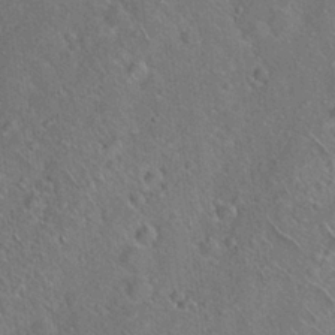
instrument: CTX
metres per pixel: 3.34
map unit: Hto
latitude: 18.8380
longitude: -50.9135
